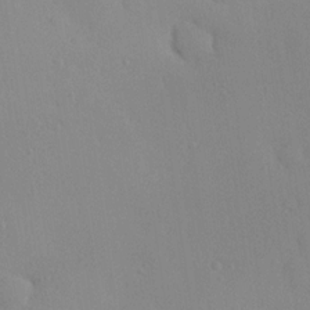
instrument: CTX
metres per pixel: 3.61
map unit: eHh
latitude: 0.1955
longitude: 17.7478
